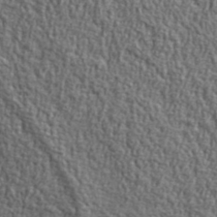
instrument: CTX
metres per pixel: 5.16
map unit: ANa
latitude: 41.4048
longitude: -86.9325
